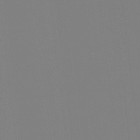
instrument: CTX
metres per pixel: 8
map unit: Hto
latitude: -7.9745
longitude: -49.8016
